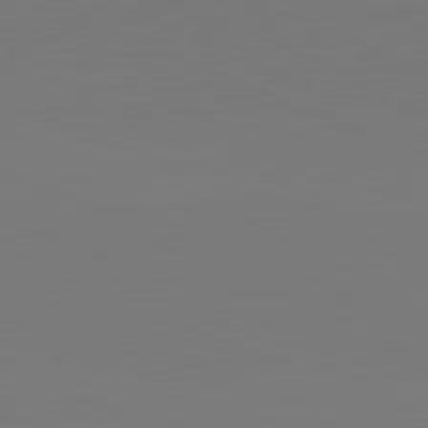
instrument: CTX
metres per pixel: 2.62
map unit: lApd
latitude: 82.2333
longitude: 147.8611
